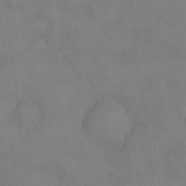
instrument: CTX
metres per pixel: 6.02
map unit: HNhu
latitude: 6.3656
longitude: 0.5196
